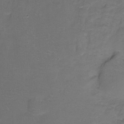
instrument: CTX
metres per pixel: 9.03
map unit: Hto
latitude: -11.3888
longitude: -38.9136
